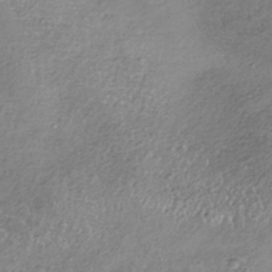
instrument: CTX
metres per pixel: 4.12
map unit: lHb
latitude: -36.3306
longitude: 68.2172
